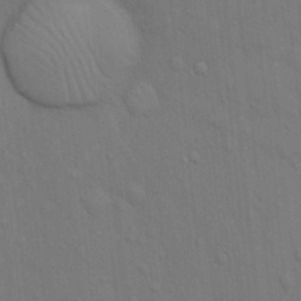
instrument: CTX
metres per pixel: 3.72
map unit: Hto
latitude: 14.6113
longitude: -57.8394
